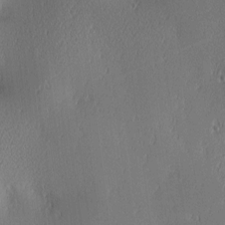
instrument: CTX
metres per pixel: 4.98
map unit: lAa
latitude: 3.2726
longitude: -117.7450
